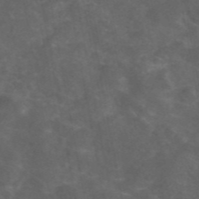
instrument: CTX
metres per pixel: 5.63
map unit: eAb
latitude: 46.4601
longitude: 125.7289
